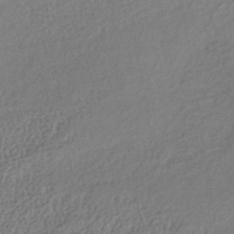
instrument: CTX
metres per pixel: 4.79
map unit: lHb
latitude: -38.5007
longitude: 68.4629
